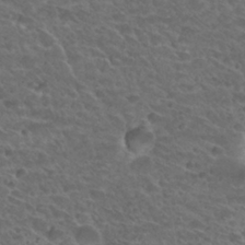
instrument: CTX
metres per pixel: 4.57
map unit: Hto
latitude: 29.1214
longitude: -38.8947
